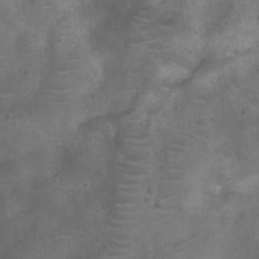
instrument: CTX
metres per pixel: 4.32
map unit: Nhu
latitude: -10.5952
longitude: -21.1403
